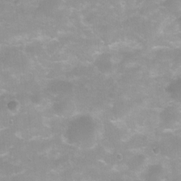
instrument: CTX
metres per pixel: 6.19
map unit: Ht
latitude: 4.9136
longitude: -20.8569
